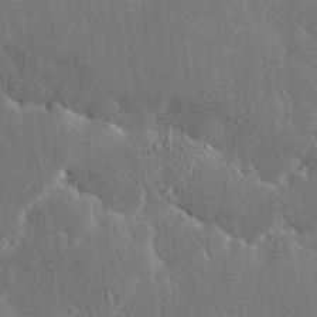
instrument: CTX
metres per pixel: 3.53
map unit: Ave
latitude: 17.5938
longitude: -139.9906
